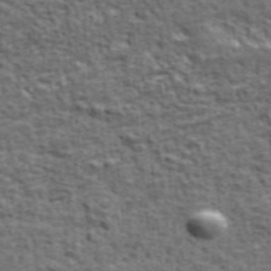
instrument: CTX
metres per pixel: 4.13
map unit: ANa
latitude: 43.9150
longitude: -85.9528
